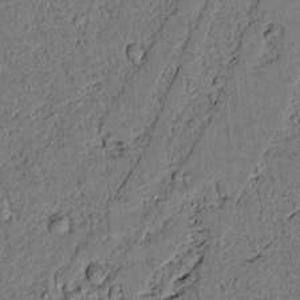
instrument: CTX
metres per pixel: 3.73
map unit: lAvf
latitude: 4.0444
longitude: 168.6140
